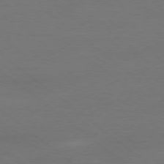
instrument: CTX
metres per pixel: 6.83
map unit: Ap
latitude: -78.5762
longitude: -56.2522
